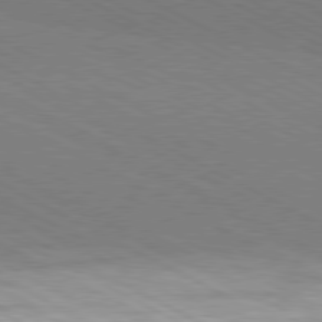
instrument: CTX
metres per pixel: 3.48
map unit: Hpe
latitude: -81.3510
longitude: 17.6911
